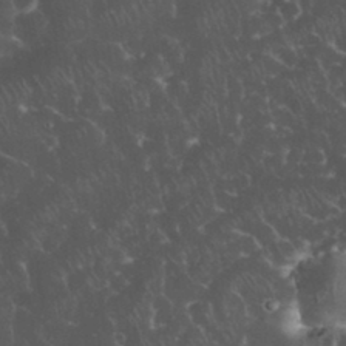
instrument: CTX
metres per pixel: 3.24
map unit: eHh
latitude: 33.9150
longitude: -65.0836
